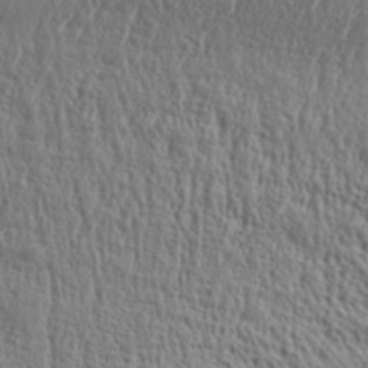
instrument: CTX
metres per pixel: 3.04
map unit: Aa
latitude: 32.1956
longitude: -133.9906
